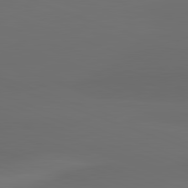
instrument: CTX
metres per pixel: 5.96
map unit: lApd
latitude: 82.3278
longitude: 134.8030
